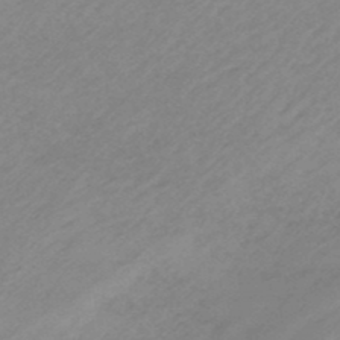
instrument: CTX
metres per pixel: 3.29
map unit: eHb
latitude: -44.9353
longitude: 89.5399
